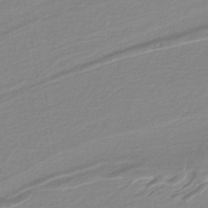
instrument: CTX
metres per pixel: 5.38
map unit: lHb
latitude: -40.3306
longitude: 51.7100
